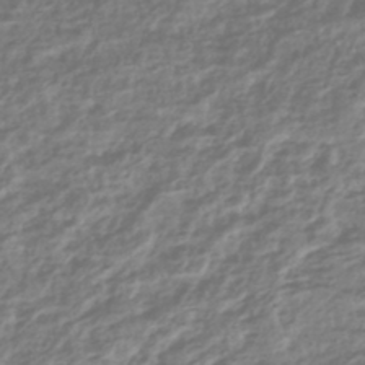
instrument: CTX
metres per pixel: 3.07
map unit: HNhu
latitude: -44.8030
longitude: 99.7855
